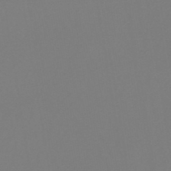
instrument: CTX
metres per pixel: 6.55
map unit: lHb
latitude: -46.8219
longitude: 72.2739
